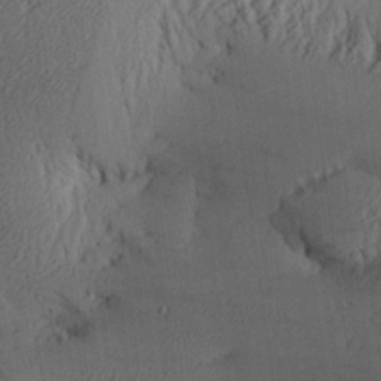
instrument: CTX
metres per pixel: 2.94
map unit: Aa
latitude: 26.2901
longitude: -134.1955
